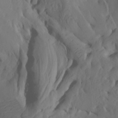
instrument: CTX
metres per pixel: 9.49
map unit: Htu
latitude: -8.0661
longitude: -66.3089
